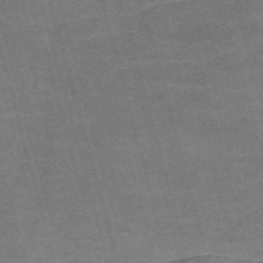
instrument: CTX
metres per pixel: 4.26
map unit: Nve
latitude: -58.7274
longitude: 65.1054
